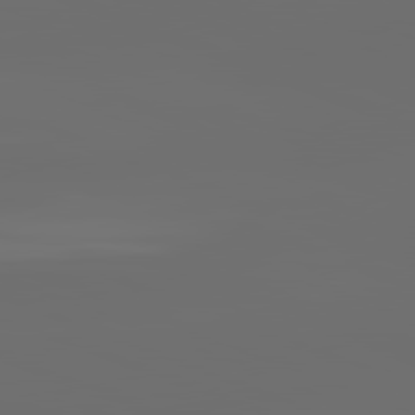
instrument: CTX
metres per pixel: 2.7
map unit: lApd
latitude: 82.0255
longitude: -165.3860
